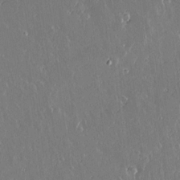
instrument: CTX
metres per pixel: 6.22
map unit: lAvf
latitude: 14.4979
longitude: -128.3467
